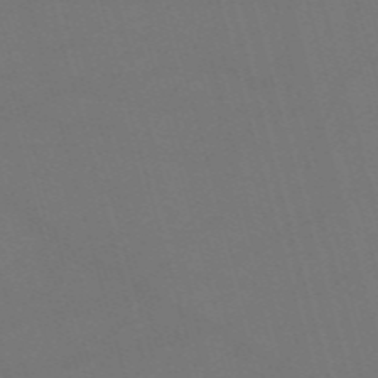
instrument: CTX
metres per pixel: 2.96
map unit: Nve
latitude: -59.0864
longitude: 62.2550
